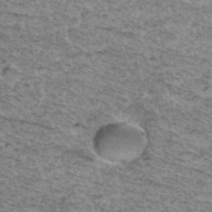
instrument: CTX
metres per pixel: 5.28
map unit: Hto
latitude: 37.6505
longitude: -46.5168
